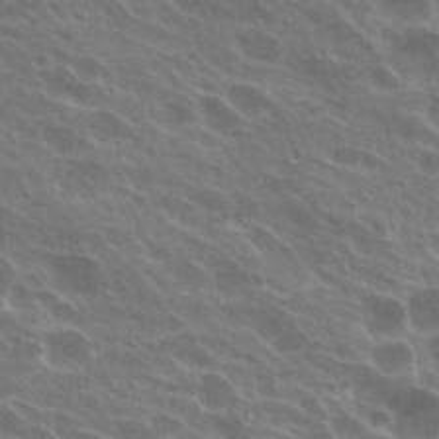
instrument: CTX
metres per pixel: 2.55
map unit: Hto
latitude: 24.3656
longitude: -38.5546
